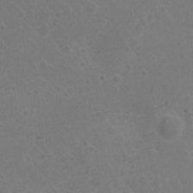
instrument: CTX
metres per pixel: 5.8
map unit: Nhu
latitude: 2.1955
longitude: -14.9136
